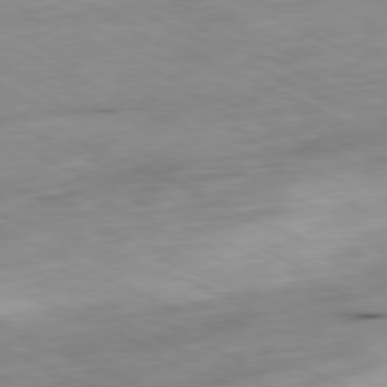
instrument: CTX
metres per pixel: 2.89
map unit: Ap
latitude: -80.1795
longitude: -67.6505
